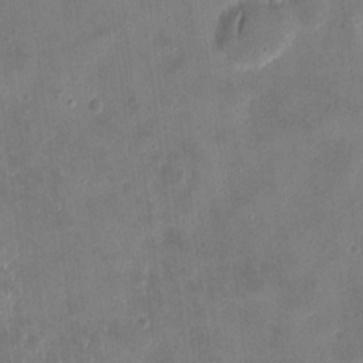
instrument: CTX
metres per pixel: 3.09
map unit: eHh
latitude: 8.8569
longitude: -73.8584
